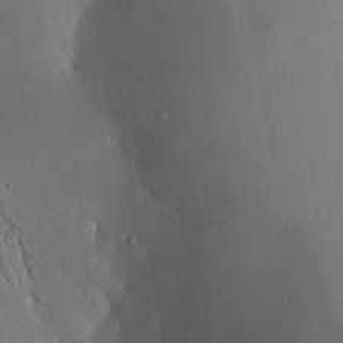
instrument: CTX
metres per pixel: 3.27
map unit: Aa
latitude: 15.5183
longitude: -147.9339
